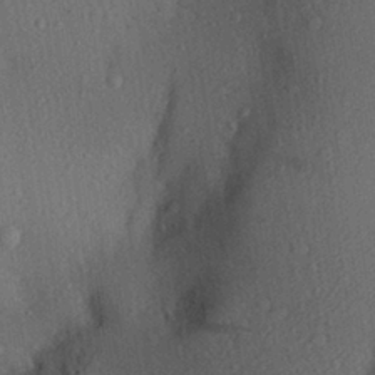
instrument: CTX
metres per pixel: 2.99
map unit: Aa
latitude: 27.9150
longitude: -145.4426
